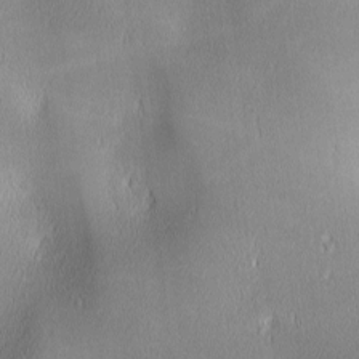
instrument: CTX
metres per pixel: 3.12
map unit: lAa
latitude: 1.6694
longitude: -117.2726
